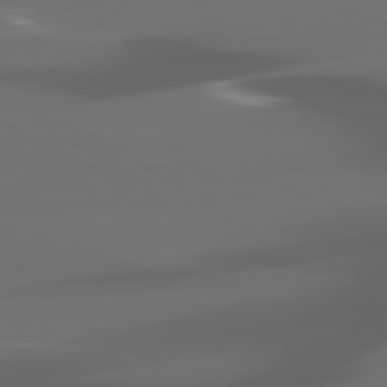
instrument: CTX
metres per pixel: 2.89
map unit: lApd
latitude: 80.2711
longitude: -140.3656
